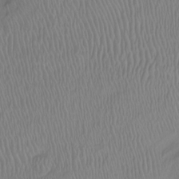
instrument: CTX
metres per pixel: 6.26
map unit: Hto
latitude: -8.2172
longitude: -40.5923
